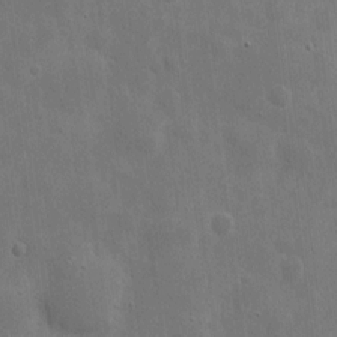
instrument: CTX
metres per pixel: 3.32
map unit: eHh
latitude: 7.7072
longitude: -72.4601
